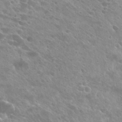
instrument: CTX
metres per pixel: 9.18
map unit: Hto
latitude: 26.0255
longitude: -41.9150
